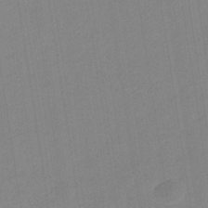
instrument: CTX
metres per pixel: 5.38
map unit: eHb
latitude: -36.1605
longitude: 74.1606
